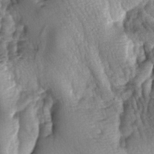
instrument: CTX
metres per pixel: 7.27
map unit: lAa
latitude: -6.1228
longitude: -126.1389
